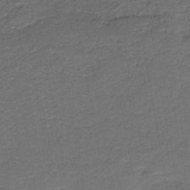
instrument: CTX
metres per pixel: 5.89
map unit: HNb
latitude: -43.0486
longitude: 51.2565
